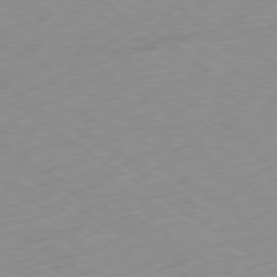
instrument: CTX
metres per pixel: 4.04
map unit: Ap
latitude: -79.4265
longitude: -72.3279
